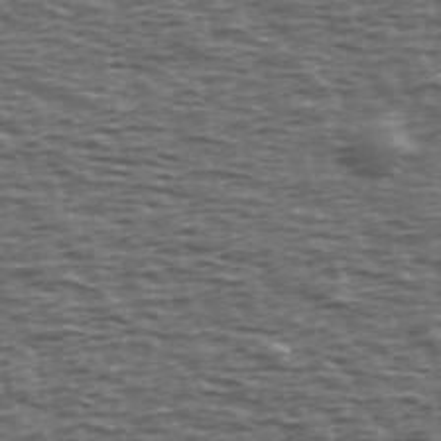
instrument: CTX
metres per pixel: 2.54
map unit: Ave
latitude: 39.8583
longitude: -113.0647
